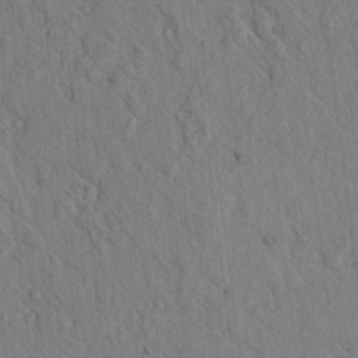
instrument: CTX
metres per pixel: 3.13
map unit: lAvf
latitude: 7.3293
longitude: 160.2928
